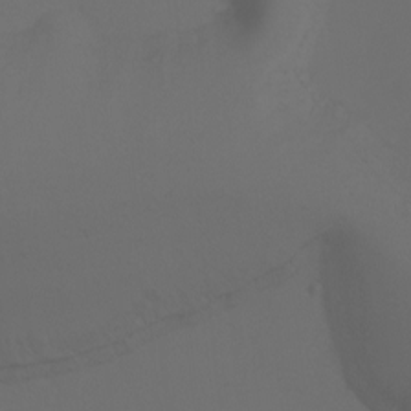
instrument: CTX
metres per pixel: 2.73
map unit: Aa
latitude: -7.2376
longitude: -72.5357
